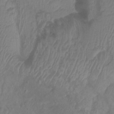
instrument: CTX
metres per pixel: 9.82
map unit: Htu
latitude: 2.9324
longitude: -21.6316
